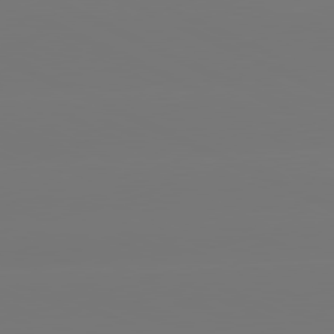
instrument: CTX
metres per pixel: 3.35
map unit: lApd
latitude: 80.9703
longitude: -149.3293
